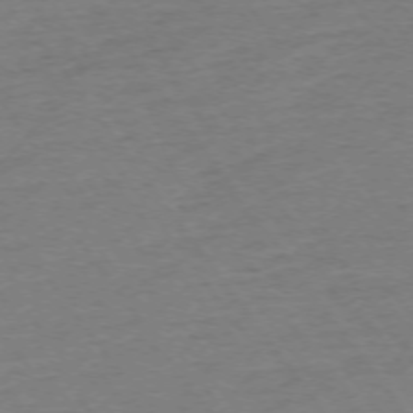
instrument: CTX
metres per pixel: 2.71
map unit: Ap
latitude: -74.2929
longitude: -84.7813
